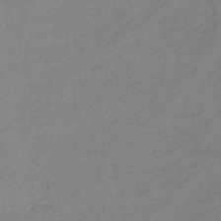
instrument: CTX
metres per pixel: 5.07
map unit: HNb
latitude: -44.5763
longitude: -37.5182
